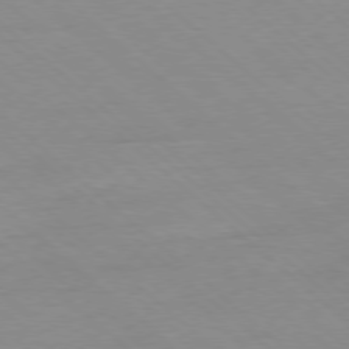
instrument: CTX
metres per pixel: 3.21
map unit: Ap
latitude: -78.1605
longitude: -98.7246
